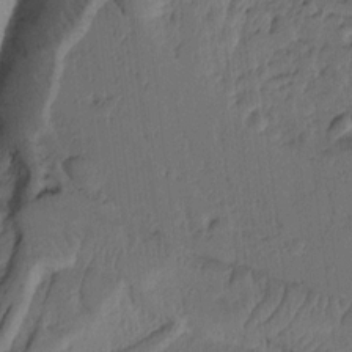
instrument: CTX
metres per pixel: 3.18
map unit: Ht
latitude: 9.7639
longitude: -78.1578
